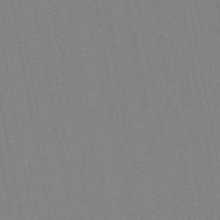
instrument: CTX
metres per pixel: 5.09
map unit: lHb
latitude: -46.5384
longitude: 69.7855
